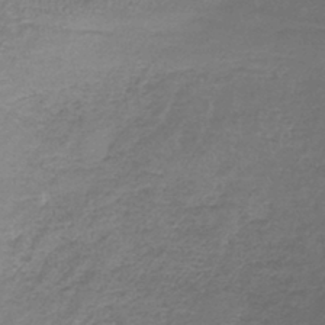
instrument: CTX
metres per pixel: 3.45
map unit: lHb
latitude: -42.2361
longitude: 59.1053
